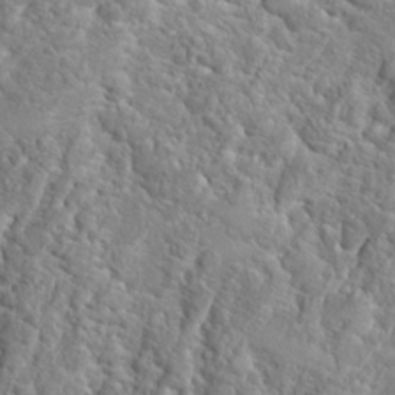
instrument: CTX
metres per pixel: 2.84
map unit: Hto
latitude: 22.5924
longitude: -45.2915
